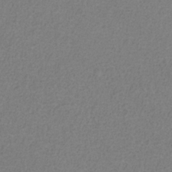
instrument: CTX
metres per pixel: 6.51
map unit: HNb
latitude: -34.1984
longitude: 53.6155
